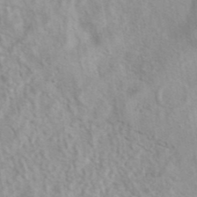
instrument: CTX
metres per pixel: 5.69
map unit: eAb
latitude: 40.5545
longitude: 106.2740
